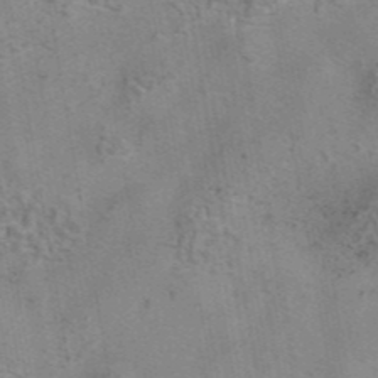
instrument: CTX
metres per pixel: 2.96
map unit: eAb
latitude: 42.6491
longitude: 107.1620
